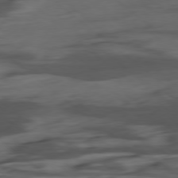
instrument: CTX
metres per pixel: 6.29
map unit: Hpe
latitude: -78.8030
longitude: -18.3656
